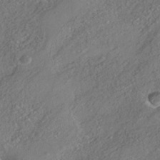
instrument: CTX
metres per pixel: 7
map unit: HNhu
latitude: -41.3698
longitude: 107.5588
